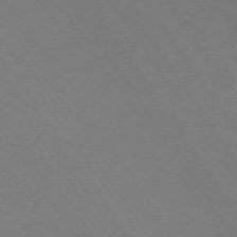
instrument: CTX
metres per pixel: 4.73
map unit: Ap
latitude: -74.6519
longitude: -76.0822
